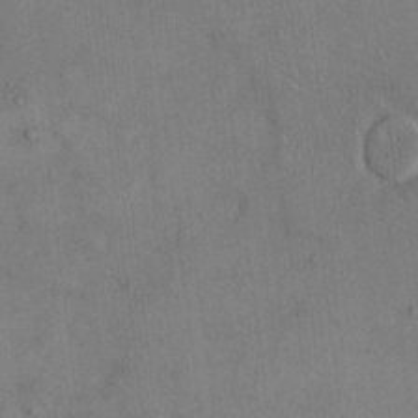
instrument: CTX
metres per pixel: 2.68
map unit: eHh
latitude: 15.1970
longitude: -67.9906
